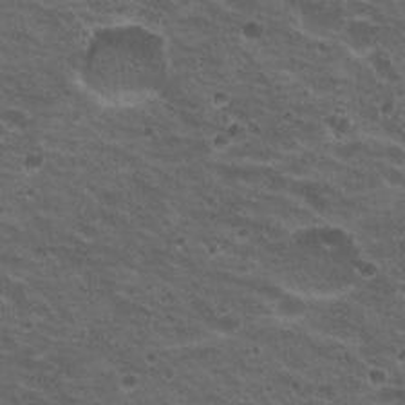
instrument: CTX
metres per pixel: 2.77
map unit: Hto
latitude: 19.8205
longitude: -32.4790
